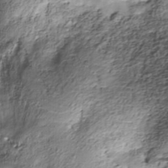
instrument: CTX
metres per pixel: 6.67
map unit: Nhe
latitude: -38.4251
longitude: -148.0444
